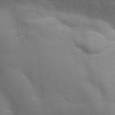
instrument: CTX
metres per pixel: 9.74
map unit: Hto
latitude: 20.5735
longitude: -52.1200
